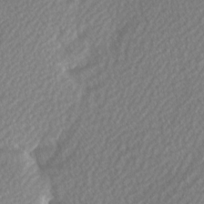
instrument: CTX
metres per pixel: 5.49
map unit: Hve
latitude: 2.1955
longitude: -121.7261
